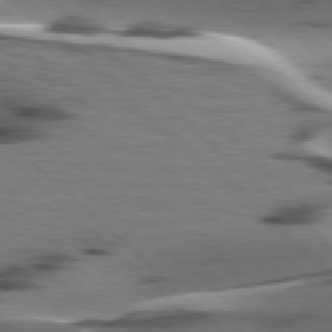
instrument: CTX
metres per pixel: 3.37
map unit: lApd
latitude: 77.5749
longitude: -49.2348
